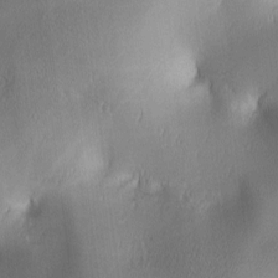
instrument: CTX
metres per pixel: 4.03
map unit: lAa
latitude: 2.7624
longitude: -117.3860
